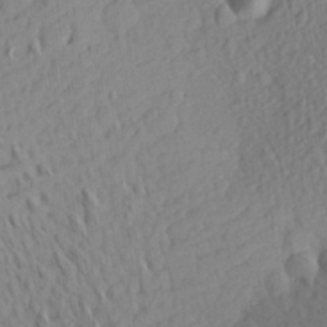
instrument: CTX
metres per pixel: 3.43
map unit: Aa
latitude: 25.0836
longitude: -145.8961
